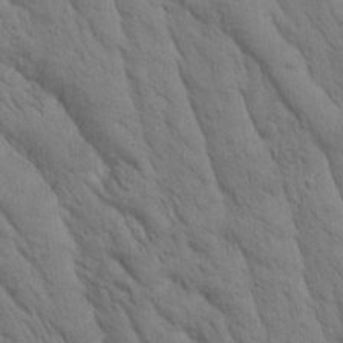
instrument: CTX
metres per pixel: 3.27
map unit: Htu
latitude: -0.2740
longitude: 173.9556
